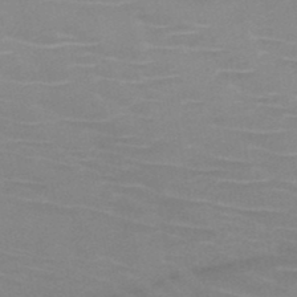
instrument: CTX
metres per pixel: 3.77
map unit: HNb
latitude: -46.9164
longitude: -46.4979
